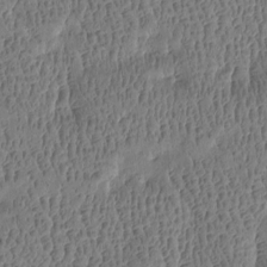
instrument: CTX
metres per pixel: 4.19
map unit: Htu
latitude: -4.3495
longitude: 175.6532
